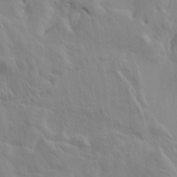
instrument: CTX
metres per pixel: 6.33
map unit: Nhu
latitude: -8.7274
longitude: -79.2726
